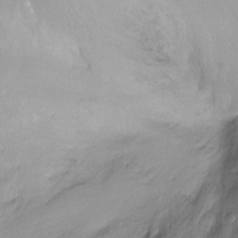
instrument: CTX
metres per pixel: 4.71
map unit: Ht
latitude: -13.2565
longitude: -44.8380
